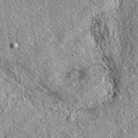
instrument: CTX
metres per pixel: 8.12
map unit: eAb
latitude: 37.2726
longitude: 111.2376
